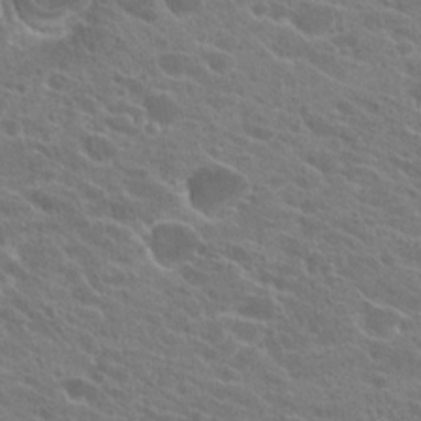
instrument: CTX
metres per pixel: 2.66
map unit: Hto
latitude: 22.4979
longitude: -38.8758
